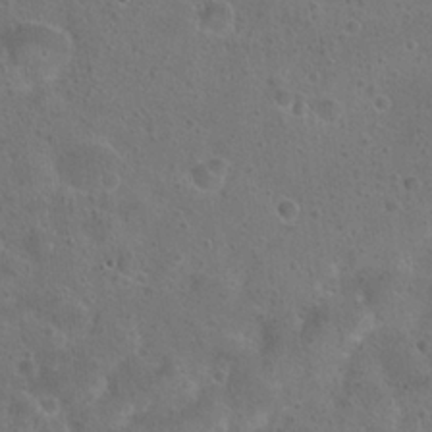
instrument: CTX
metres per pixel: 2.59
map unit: Hto
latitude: 23.3482
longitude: -48.3467
